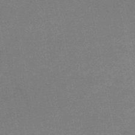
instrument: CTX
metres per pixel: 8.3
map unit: HNb
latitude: -47.4265
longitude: -39.7072
